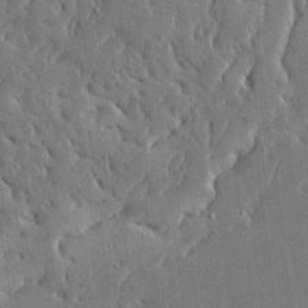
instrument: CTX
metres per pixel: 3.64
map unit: Ave
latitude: 16.7435
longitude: -140.0822
